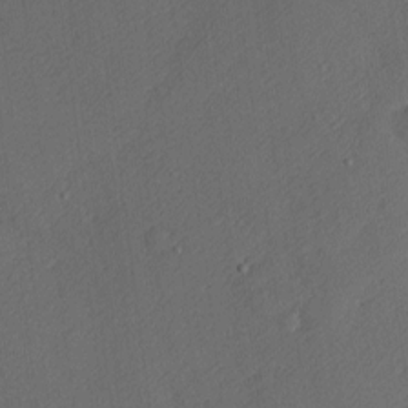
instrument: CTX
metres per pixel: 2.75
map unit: Nhu
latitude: 0.9702
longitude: -77.0836
